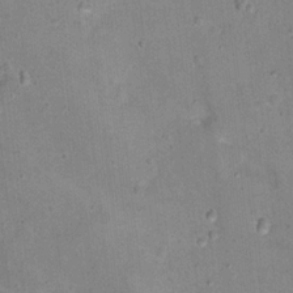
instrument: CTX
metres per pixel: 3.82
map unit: Hto
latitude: 17.7261
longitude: -39.0080
